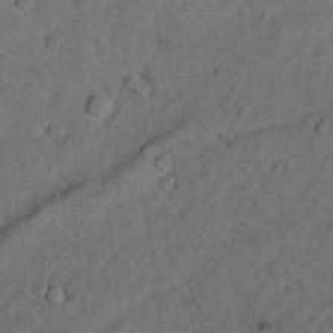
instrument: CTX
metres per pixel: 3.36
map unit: Nhu
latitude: 10.1200
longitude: -24.2522
